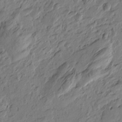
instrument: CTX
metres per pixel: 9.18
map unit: Htu
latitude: -2.6707
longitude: -178.1956
